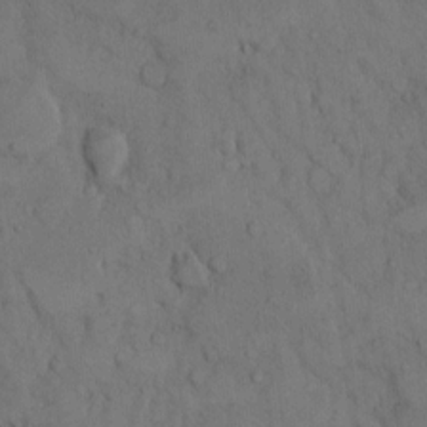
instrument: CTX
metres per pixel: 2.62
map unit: Hto
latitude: 7.9339
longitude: -60.4979
